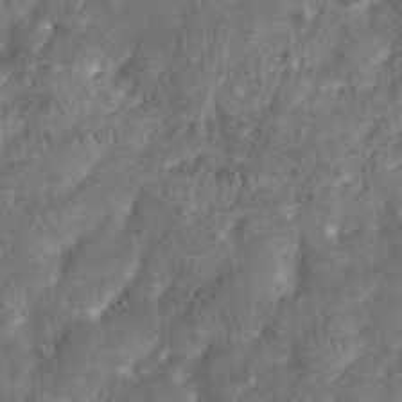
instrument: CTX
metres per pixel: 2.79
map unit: eHh
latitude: 38.1389
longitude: -58.3089
